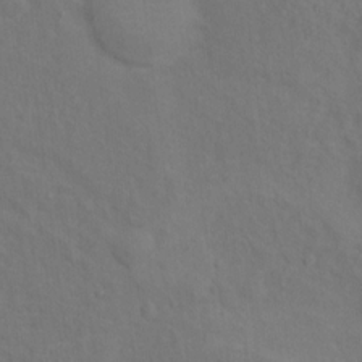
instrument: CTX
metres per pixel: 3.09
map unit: Ht
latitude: 12.2901
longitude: -40.7057
